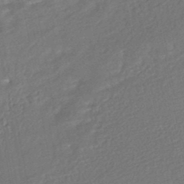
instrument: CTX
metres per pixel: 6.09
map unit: HNhu
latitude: -46.2172
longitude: 102.1795
